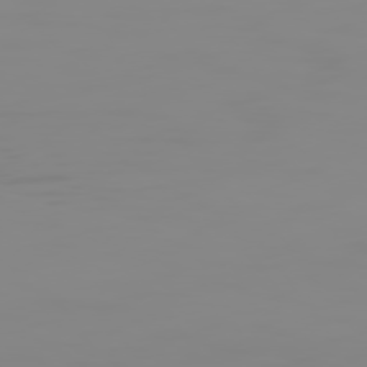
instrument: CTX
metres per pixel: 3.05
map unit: Hpe
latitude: 75.0270
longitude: -128.5546
